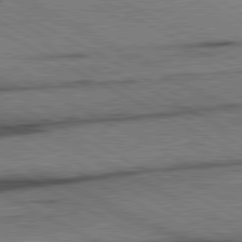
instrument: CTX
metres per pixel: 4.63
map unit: lApd
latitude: 80.8569
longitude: -157.3859
